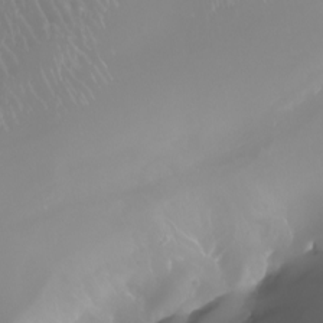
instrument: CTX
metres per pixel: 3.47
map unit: Nhu
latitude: -8.8786
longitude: -93.6505
